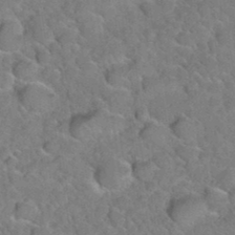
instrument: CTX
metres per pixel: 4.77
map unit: Hto
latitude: 35.4237
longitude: -48.4034
